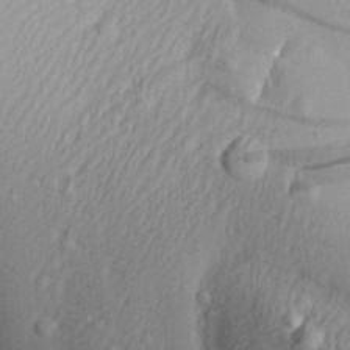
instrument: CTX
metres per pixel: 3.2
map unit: Aa
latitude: 29.9339
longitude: -135.4048
